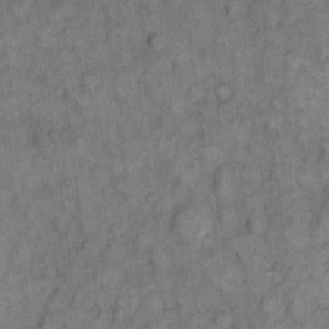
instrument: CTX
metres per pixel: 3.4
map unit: eHh
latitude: 9.0648
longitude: -63.7072
